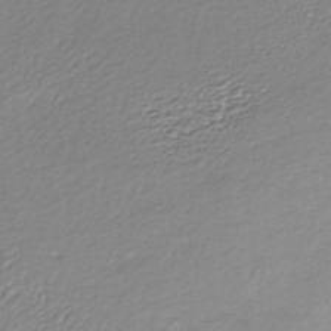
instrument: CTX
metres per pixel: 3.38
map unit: eHh
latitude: -43.6154
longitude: 121.2187
